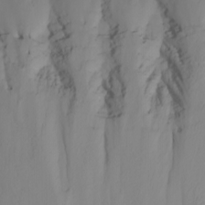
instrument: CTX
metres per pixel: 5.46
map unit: Nhu
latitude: -4.5573
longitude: -80.0444
